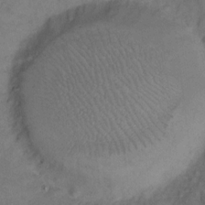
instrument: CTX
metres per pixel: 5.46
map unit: eHh
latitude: 12.2901
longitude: -63.1403
